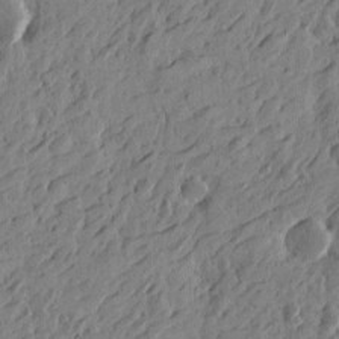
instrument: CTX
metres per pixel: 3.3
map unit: Htu
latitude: -4.7274
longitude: -179.0648
